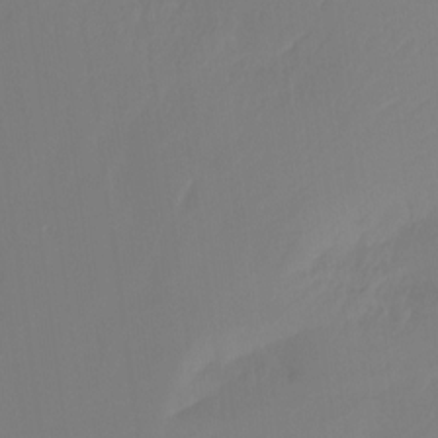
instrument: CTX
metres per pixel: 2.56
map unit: Ht
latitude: -14.6708
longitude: -49.7261
